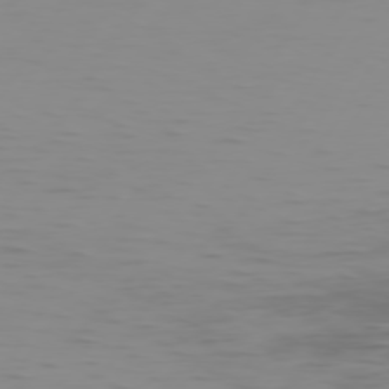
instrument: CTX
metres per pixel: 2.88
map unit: Hpe
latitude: 74.7246
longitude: -126.3467
